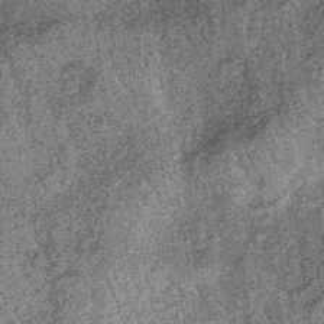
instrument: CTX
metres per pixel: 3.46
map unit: lHb
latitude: -36.8219
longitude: 67.5966
